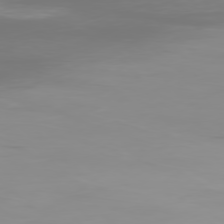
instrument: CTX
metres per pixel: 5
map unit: Ap
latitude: -79.1620
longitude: -69.1592
